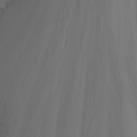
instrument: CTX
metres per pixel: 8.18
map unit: Nhu
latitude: -7.5777
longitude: -70.1011
